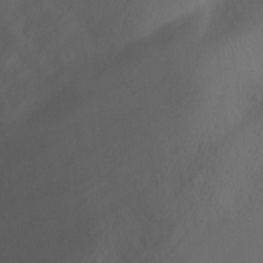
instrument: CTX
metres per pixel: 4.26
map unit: Ht
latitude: -11.2565
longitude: -22.7813
